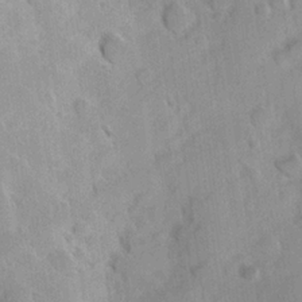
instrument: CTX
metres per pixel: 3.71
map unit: Hve
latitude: 23.8961
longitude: 147.3698
